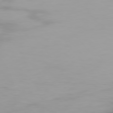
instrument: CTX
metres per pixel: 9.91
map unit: Hpe
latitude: 75.8772
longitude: -143.4616
